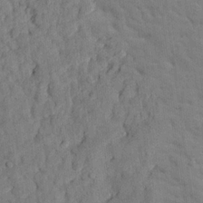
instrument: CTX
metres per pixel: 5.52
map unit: eHh
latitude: 24.8380
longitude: -79.6694
